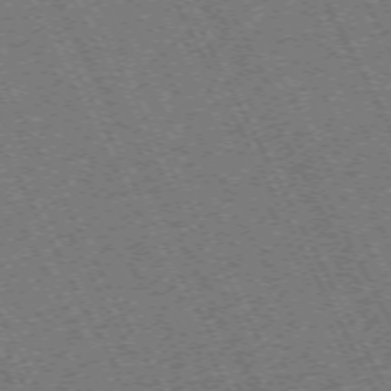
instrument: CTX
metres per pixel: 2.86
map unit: Hpe
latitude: -71.4832
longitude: 10.5952
